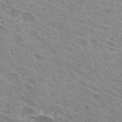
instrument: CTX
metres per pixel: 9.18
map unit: Hto
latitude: 26.1578
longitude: -40.5356
